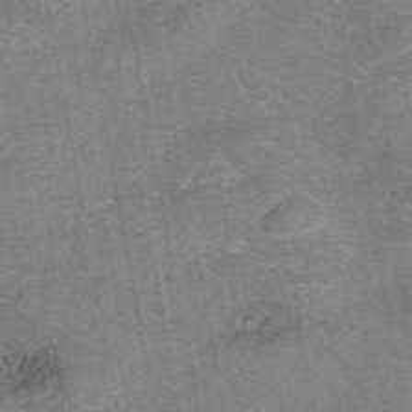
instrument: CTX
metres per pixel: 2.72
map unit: eAb
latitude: 47.7261
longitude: 103.9178
